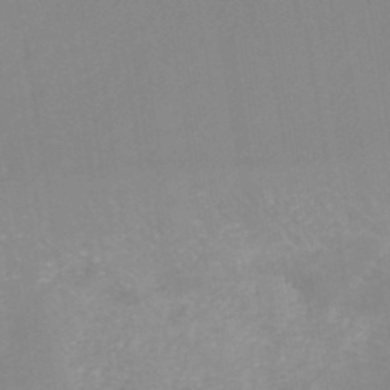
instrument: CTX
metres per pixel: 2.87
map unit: HNb
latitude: -45.3132
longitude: -45.5938
